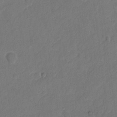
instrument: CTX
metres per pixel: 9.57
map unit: Hto
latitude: 5.5560
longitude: -61.3670
